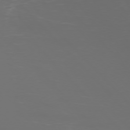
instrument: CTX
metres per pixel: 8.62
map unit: Ap
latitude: -77.1242
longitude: -61.7827
